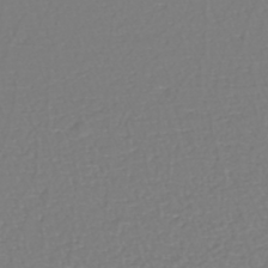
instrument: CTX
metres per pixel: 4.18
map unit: eHh
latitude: -42.9541
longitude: -32.8569
